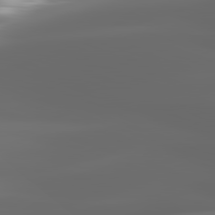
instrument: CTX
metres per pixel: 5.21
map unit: lApd
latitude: 82.0255
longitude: -145.1592
